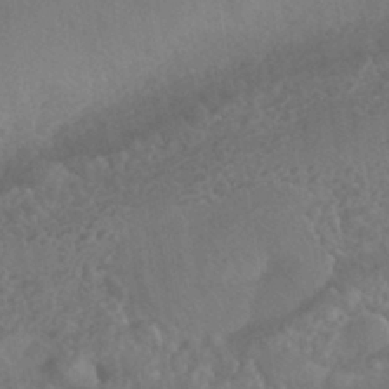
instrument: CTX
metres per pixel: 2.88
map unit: HNhu
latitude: -41.1431
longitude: 97.3888
